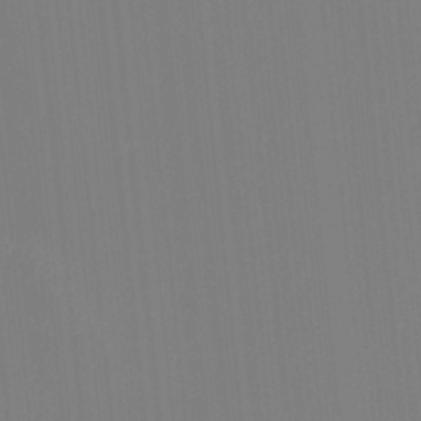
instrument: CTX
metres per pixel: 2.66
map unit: HNhu
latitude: 7.4426
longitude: 1.9179
